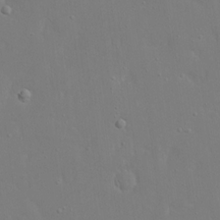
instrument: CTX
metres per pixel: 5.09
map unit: eHh
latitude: 16.6113
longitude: -71.6127
